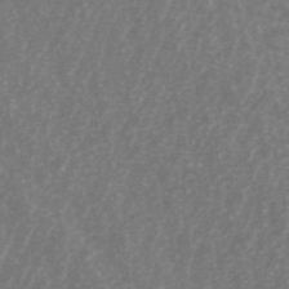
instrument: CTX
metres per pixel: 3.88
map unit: ANa
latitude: 44.7813
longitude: 25.1431
